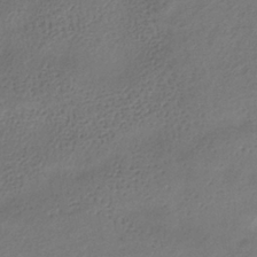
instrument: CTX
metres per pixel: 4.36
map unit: lHb
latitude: -37.7855
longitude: 70.9542
